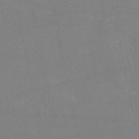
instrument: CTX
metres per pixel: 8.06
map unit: HNb
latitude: -53.6155
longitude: -34.3845
